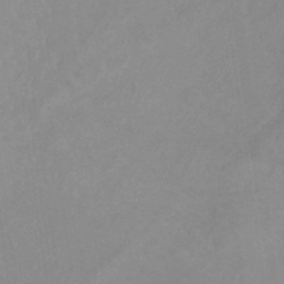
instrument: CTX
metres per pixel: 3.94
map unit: lHb
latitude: -33.3888
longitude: 69.8233
